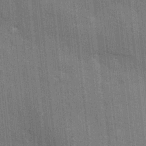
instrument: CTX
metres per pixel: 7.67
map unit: eHh
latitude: 5.6127
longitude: -74.4223
